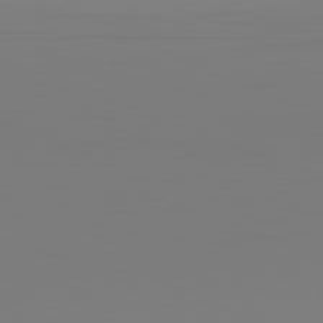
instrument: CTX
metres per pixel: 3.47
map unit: Hpe
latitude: -82.4818
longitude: 8.8408
